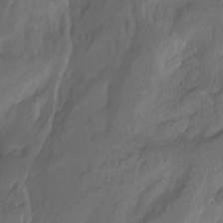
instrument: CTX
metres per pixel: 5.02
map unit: Htu
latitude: -11.9367
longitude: -74.2145
